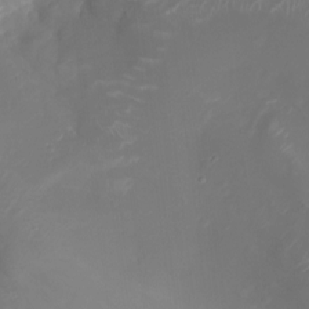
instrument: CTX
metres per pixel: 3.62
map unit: Ht
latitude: -10.0850
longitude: -19.8016
